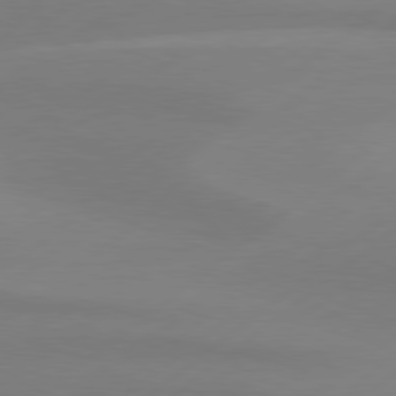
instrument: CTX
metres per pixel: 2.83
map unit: Hpe
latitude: 78.8191
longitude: -131.6316
